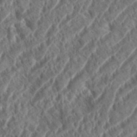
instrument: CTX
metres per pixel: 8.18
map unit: eHh
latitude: 37.1781
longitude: -138.1200
